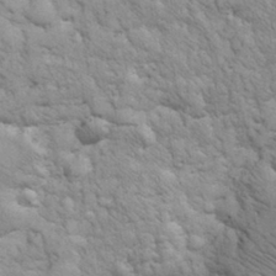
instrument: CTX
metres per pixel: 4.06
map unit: eHh
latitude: 32.0255
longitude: -67.8205
